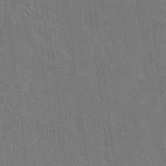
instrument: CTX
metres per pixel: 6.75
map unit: lAvf
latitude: 15.8395
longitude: -128.4223
